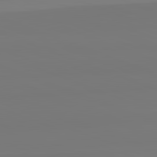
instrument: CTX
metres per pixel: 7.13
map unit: lApd
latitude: 82.5167
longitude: 154.9920
